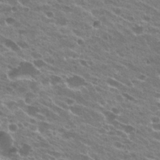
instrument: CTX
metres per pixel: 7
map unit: Hto
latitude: 24.2522
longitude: -38.8758
